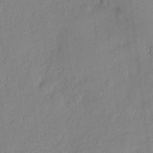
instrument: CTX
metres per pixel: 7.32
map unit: eHh
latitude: 3.7638
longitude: -74.6113
